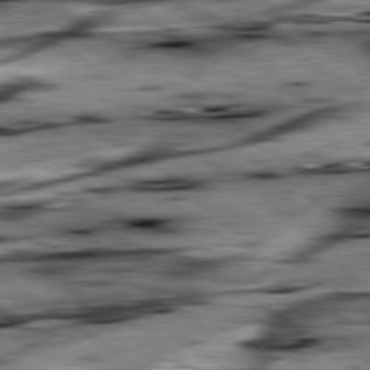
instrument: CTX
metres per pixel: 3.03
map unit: lApd
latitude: 79.6127
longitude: -48.3845
